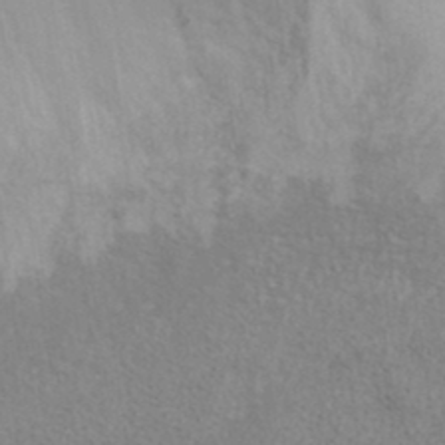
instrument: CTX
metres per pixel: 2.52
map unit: ANa
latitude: 37.3104
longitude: 20.1228
